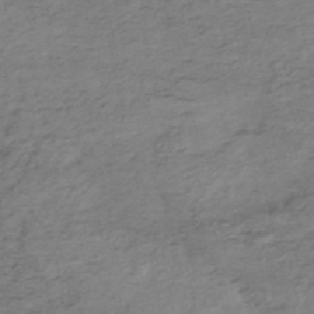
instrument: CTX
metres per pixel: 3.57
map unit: Nhe
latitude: -47.8044
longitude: -171.4237
